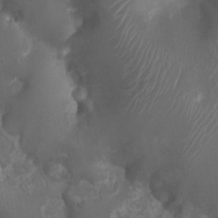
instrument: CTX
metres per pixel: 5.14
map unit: Nhu
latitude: 3.6505
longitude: -15.4238
